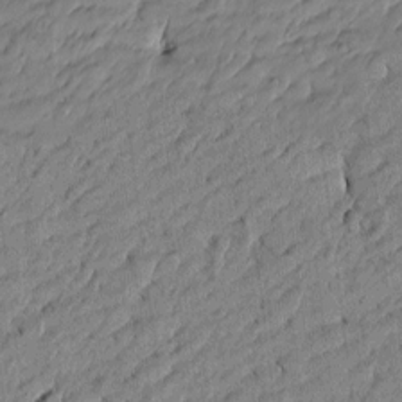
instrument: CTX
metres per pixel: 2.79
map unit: Htu
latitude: -5.8611
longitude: 177.4077
